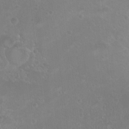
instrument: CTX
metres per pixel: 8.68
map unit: Nhu
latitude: 7.0080
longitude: -19.8394
